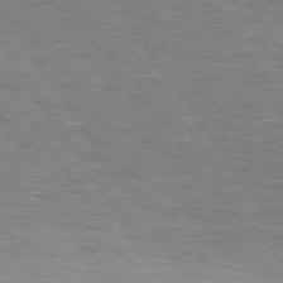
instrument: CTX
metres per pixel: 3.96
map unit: Hpe
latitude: 74.5546
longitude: -135.8772
